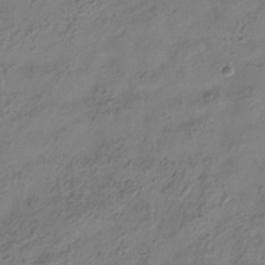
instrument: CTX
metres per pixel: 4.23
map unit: Hve
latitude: -34.6329
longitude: 88.5573
